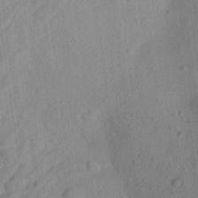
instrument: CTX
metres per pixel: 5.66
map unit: Aa
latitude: 23.9528
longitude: -143.6505
